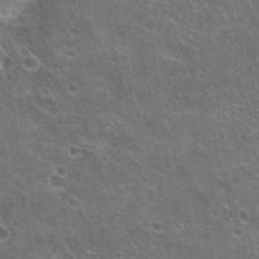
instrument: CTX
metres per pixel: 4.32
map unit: Hto
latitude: 21.2537
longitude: -43.1025
